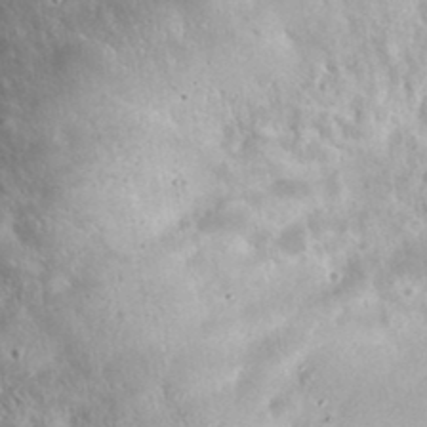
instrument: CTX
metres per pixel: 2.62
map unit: eHh
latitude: 36.8758
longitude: -60.6490
